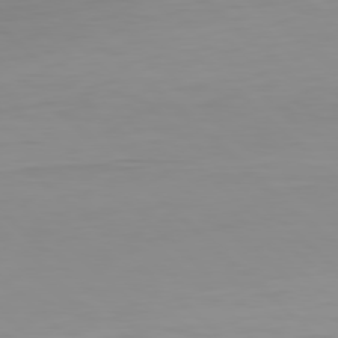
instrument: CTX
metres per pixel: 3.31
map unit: Hpe
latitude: 78.2523
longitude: -168.1578
